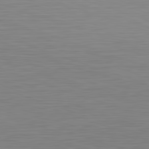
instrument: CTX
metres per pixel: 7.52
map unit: Hpe
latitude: -82.3684
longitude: 10.5196
